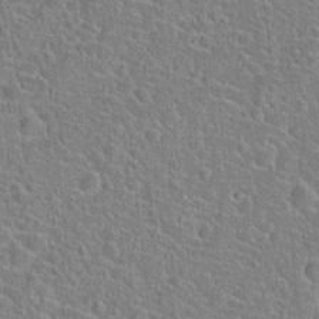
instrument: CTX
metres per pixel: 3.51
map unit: Hto
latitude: 21.5749
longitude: -45.2348
